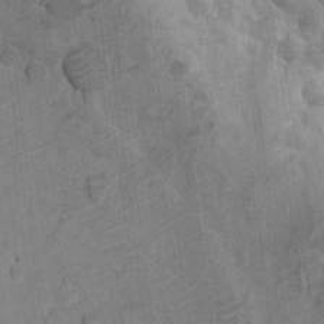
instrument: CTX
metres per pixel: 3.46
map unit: Nhu
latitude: 16.3845
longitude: -32.5357
